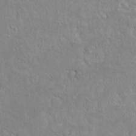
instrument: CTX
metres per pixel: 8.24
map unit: Nve
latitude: -8.5007
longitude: 174.1227
